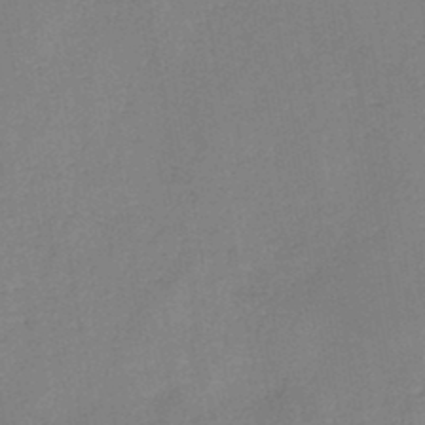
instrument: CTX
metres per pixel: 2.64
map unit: HNb
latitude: -45.4265
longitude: -38.1389
